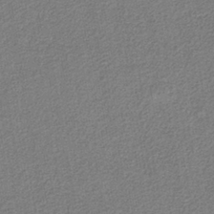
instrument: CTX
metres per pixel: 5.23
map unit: eAb
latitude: -38.0283
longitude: 52.1227
